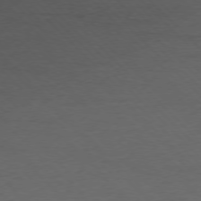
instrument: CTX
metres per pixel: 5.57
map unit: Ap
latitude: -77.2376
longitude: -82.5923
